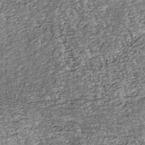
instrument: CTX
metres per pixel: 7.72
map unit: Nhu
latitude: -38.2173
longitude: -81.0458
